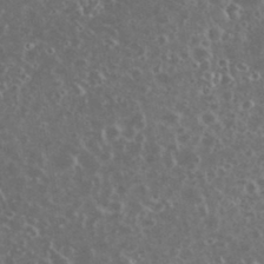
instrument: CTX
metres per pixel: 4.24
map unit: eHh
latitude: 34.7057
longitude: -60.7624
